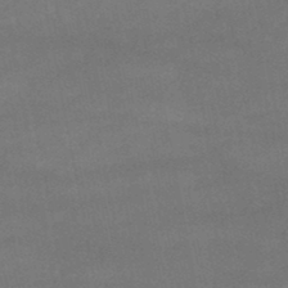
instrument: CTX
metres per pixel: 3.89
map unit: lHb
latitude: -46.4062
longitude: 62.2928
